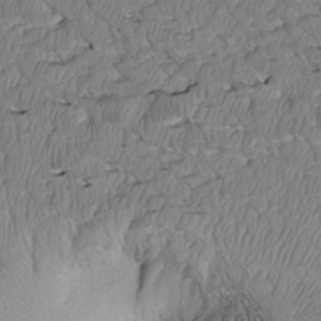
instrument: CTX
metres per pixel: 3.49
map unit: Htu
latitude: 3.1214
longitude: 149.0487
